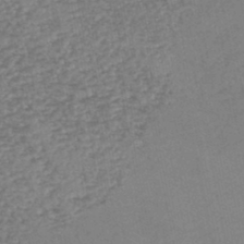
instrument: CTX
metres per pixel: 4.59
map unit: lHb
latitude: -45.7667
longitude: 60.8975
